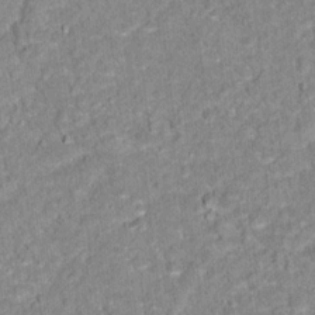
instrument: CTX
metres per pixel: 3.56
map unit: Hto
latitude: 16.9136
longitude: -36.4790
